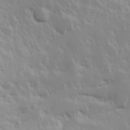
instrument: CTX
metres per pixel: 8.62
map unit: Hve
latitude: 24.6679
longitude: 145.5966
